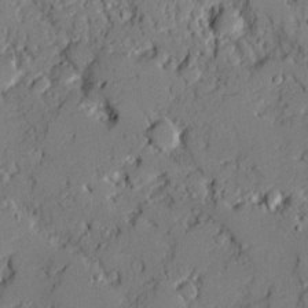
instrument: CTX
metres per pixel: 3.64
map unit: Ave
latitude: 18.8002
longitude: -128.7624
